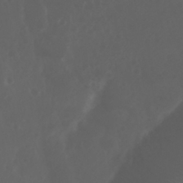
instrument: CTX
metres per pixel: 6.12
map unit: Nhu
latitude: 28.9325
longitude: -57.3481
